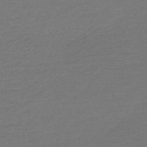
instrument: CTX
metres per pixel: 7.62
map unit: HNb
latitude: -53.1998
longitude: -43.5371
